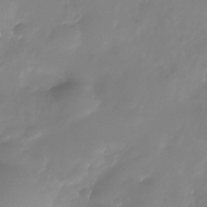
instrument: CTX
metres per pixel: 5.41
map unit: Nhe
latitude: -37.1809
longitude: -113.4993
